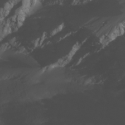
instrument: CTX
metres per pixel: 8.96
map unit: Nhu
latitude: -7.5588
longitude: -74.4601
